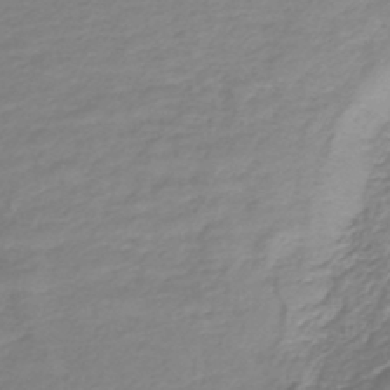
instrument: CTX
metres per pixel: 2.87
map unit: lHb
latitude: -44.7652
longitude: 76.3306
